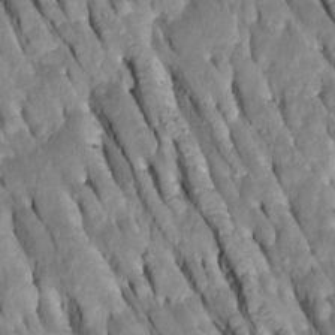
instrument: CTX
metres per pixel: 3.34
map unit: Htu
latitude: -2.1416
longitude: 149.6155
